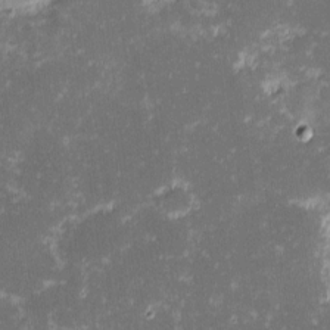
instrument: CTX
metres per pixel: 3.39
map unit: eHh
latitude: -1.7667
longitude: -86.5734
